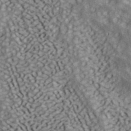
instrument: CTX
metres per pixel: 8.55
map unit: ANa
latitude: 40.9135
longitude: 52.2361
